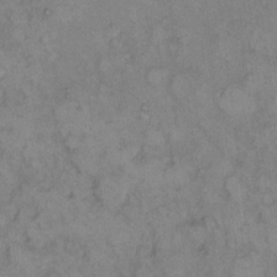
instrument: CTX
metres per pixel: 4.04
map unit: eHh
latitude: 9.6694
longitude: -62.1200
